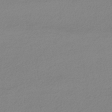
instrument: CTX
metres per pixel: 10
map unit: HNhu
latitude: -44.1984
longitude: 95.0675
